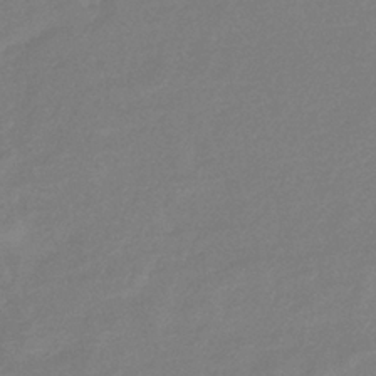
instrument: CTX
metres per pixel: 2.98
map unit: eHb
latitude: -36.6140
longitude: 78.8786
